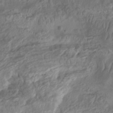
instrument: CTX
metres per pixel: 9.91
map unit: Aa
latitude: -8.1795
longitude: -77.8961
